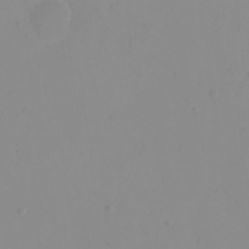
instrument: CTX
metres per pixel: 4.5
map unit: eHh
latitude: 21.3482
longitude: -64.4790
